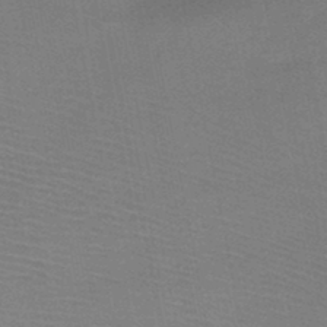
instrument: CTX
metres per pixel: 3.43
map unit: HNb
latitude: -46.6329
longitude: -44.5546
